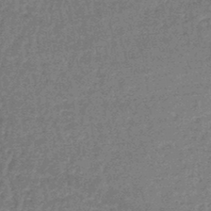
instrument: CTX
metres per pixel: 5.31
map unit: lHb
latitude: -44.4629
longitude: 66.6896
